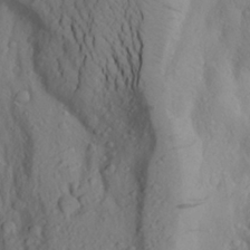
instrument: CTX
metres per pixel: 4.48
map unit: Aa
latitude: 25.5560
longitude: -147.5938
